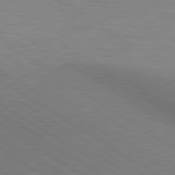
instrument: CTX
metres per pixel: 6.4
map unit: lApd
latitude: 80.2522
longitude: 129.3699
